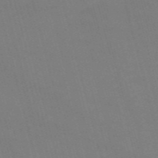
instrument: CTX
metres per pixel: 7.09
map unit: Nve
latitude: -58.7274
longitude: 61.7856
